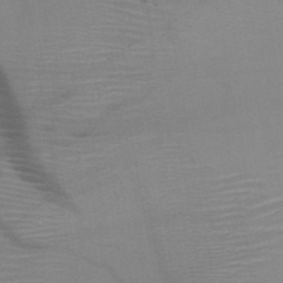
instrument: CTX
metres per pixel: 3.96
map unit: HNb
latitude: -46.1983
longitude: -40.9891
